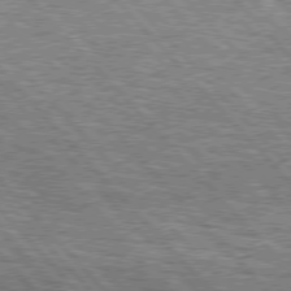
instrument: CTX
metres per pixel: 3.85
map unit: lApd
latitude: 76.1766
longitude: -75.0647
